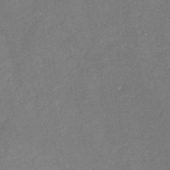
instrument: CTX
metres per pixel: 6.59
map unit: HNb
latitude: -44.5007
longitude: -38.4790
